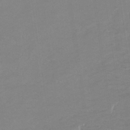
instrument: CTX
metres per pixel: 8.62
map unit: lHb
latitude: -33.9556
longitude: 68.3873
